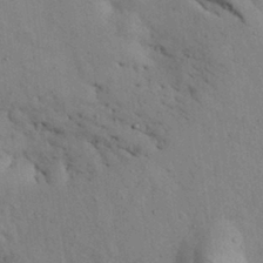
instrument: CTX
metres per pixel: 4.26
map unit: Nhu
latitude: 27.1403
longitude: -71.3670
